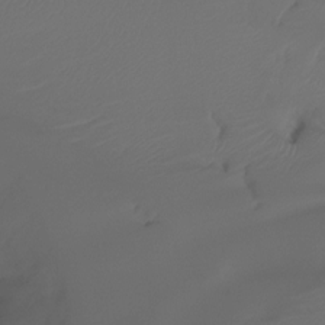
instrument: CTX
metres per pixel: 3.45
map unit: Ht
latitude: -7.7666
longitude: -29.7449
